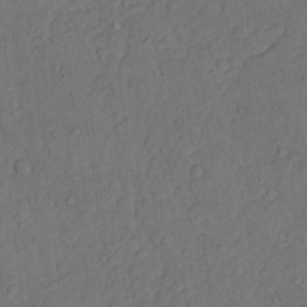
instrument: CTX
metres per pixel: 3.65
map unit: Nhu
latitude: 22.1578
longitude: -70.6868
